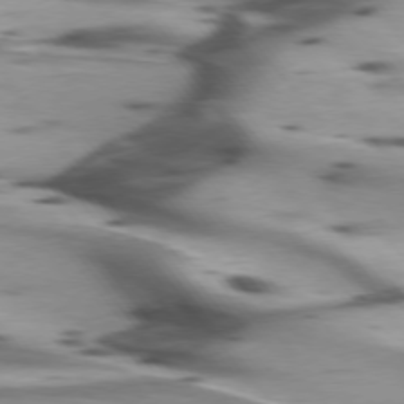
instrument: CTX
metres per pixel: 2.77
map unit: lApd
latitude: 75.2915
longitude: -63.7072
